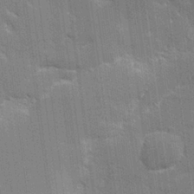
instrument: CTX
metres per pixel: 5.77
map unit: lHvf
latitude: 26.2901
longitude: 141.2187
